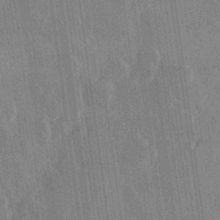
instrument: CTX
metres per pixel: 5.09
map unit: Hve
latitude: 27.7828
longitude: 147.5399
